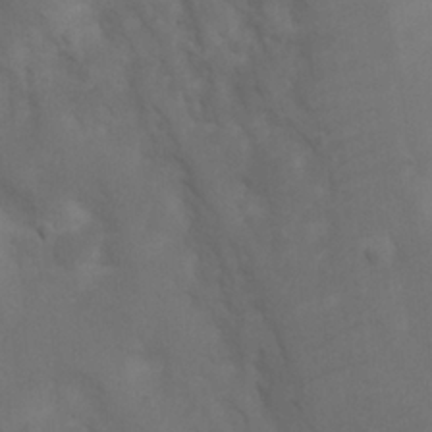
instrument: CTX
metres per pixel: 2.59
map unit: Nhu
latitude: 8.3090
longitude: -24.3467
